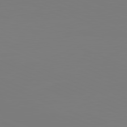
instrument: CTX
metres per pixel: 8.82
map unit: lApd
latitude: 81.9717
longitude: 147.7477
